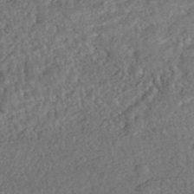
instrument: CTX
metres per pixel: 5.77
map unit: HNhu
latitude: -44.9353
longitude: 100.3684
